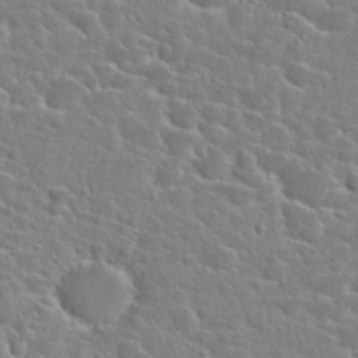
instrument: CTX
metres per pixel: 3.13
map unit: Hto
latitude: 24.8002
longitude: -46.5546
